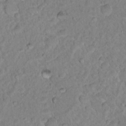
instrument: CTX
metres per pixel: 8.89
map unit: Nhu
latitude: 16.7057
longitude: -32.7435
